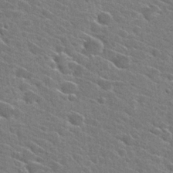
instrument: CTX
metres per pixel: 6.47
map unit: Hto
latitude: 27.0459
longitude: -45.1025
